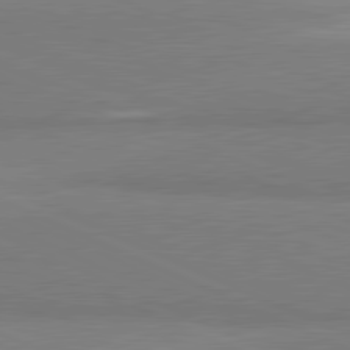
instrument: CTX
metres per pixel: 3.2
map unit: lApd
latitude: 81.4237
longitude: 156.0661
